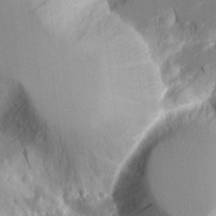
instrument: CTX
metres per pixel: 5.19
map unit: Aa
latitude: 12.1389
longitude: -125.9150
